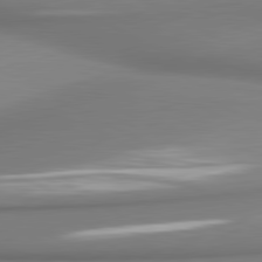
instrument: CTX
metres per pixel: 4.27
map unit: lApd
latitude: 80.9703
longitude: 177.5966
